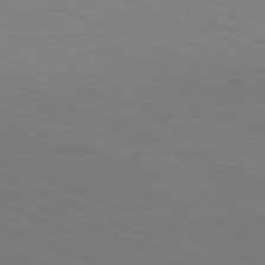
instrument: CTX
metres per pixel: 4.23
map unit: Hpe
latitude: -81.8423
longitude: 16.2929
